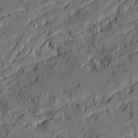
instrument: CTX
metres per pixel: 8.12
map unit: Ave
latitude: 20.3279
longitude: -129.1214
